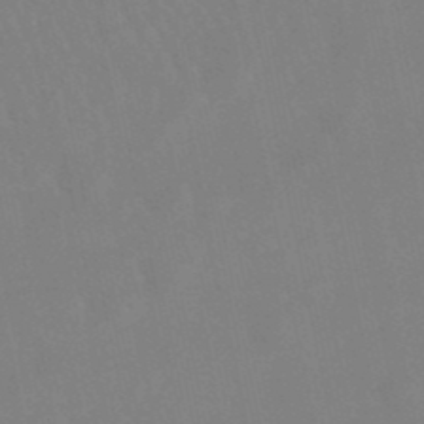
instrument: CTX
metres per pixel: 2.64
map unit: lHb
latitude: -49.5966
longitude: 70.7841
